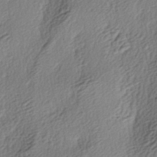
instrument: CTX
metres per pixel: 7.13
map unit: lAa
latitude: -3.8044
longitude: -123.7450
